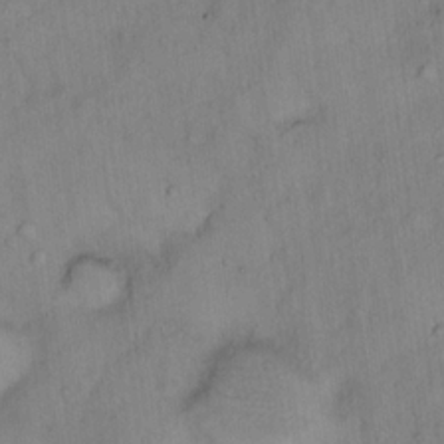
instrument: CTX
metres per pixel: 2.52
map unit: Hto
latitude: 15.1970
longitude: -39.9150
